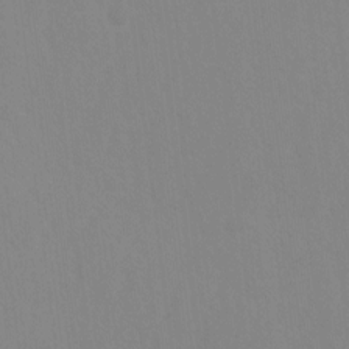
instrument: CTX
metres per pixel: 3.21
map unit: Ave
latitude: 0.5734
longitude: -112.6490
